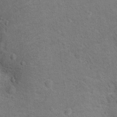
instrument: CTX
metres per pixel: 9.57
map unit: Hto
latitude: 10.7057
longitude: -37.1214
